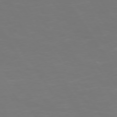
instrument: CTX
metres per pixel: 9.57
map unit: Hpe
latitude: 73.3293
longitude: -127.1970
